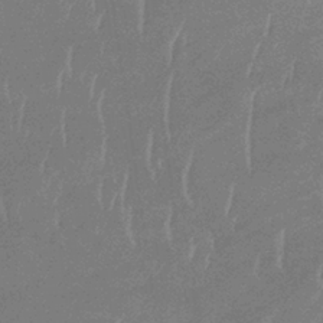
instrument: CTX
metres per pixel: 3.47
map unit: lHb
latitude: -34.0472
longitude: 69.2564
